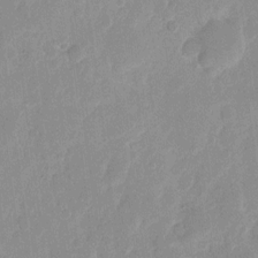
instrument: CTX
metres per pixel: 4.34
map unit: eHh
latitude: 9.8017
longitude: -66.7246
